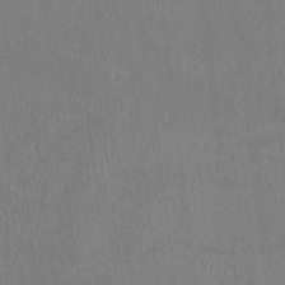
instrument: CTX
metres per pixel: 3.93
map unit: Htu
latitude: 2.8569
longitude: 148.8408
